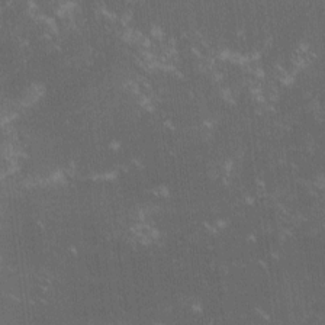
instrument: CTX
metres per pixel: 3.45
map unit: lHvf
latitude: -14.4629
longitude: -102.9513
